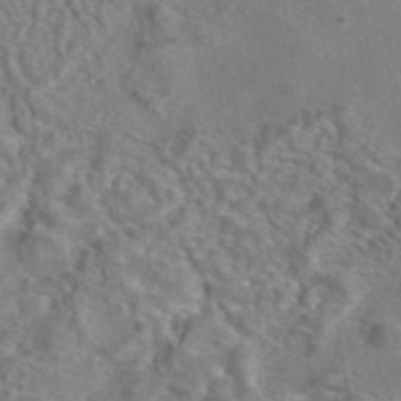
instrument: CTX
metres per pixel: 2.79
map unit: eAb
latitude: 42.9514
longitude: 104.1228
